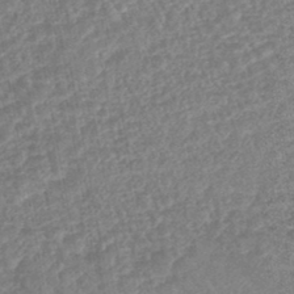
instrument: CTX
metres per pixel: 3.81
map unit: lHb
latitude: -43.4454
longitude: 80.0094
